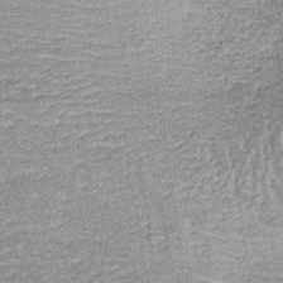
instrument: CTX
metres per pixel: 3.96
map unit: lHb
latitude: -37.5021
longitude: 65.5777
